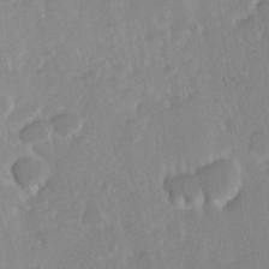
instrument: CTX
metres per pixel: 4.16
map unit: Hve
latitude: 24.2144
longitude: 144.5763
